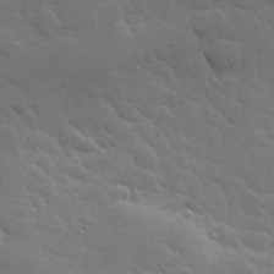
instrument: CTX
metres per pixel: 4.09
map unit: Hve
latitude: 26.1578
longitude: 144.6519
